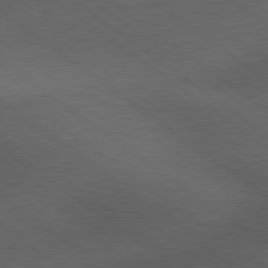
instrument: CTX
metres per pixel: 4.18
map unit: lApd
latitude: 79.8395
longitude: -176.6490
